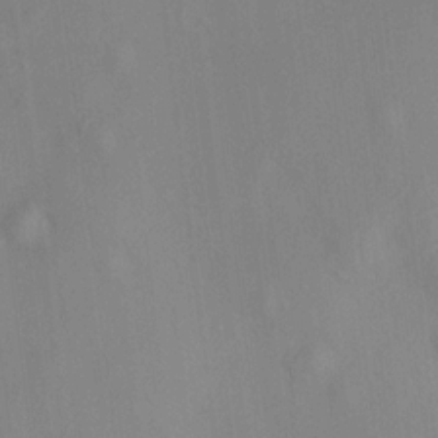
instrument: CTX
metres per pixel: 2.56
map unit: HNhu
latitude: 12.1956
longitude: 11.4077
